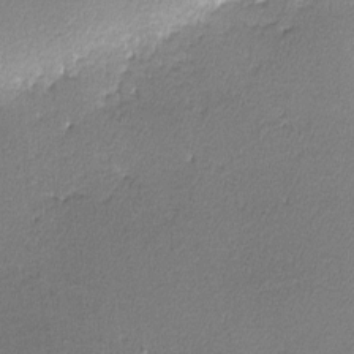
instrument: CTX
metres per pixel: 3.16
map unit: lHvf
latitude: -11.7856
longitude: -102.4790
